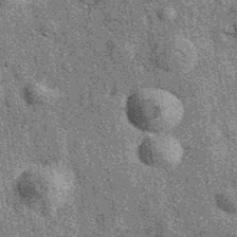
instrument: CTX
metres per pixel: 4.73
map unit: eAb
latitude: 39.3104
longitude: 107.4076
